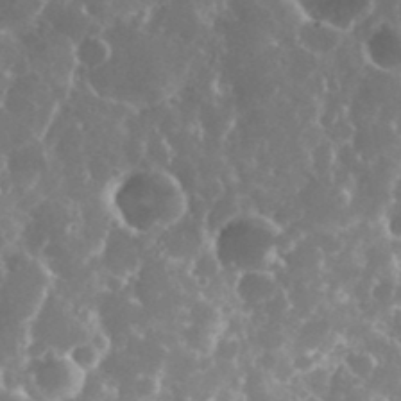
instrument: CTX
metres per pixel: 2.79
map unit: eHh
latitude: 34.7435
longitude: -58.9703
